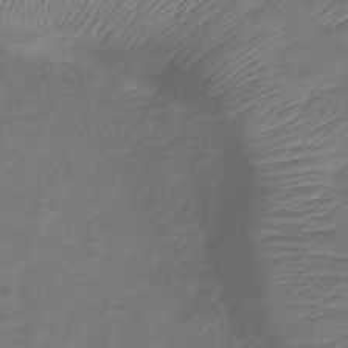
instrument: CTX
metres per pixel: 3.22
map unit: lHb
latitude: -41.4832
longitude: 78.8408
